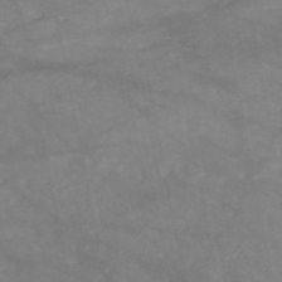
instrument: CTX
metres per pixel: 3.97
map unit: HNb
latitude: -49.4644
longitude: -38.8569
